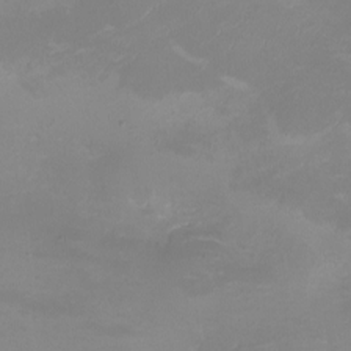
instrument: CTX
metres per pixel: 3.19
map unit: eHh
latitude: -5.4832
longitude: -78.6869
